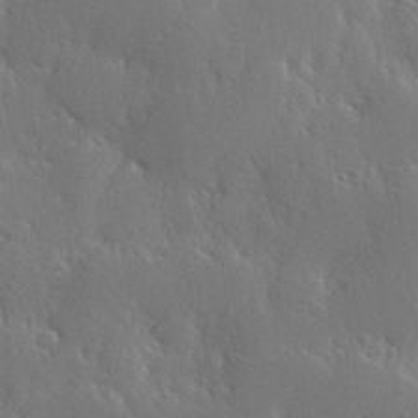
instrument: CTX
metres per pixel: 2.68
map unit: Hve
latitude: 27.3860
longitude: 150.1417
